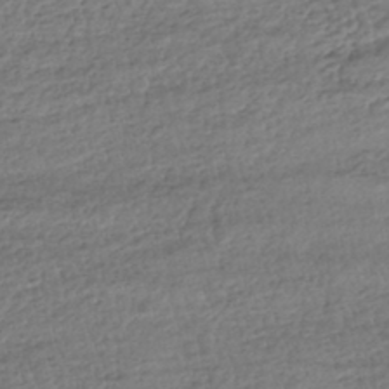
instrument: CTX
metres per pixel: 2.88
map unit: HNhu
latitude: -43.5777
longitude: 105.6155
